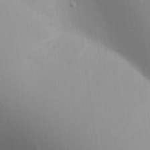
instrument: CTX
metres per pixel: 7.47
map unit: Aa
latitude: 24.1577
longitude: -136.2712
